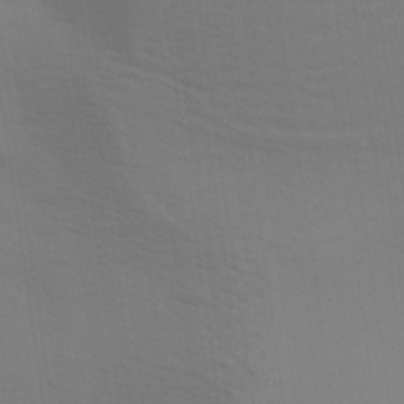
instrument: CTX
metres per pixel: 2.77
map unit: Aa
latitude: 30.1200
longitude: -135.1214
